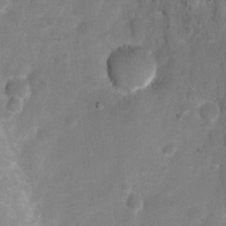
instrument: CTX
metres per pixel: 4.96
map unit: Hto
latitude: 2.6301
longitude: -35.8016
